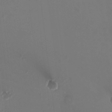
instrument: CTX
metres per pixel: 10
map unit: HNhu
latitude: -2.4628
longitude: -1.2159
